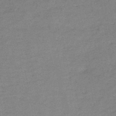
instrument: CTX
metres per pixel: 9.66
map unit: HNb
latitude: -46.1228
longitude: -36.3279
